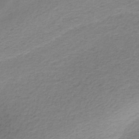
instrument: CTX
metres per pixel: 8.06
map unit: HNb
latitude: -36.7463
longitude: 54.2173
